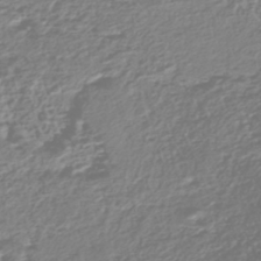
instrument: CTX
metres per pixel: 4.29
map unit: HNhu
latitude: -43.5021
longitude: 100.6329
